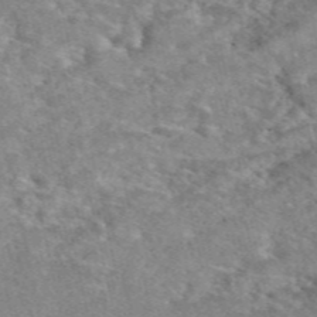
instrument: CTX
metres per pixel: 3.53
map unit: eAb
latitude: 48.1578
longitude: 112.3306
